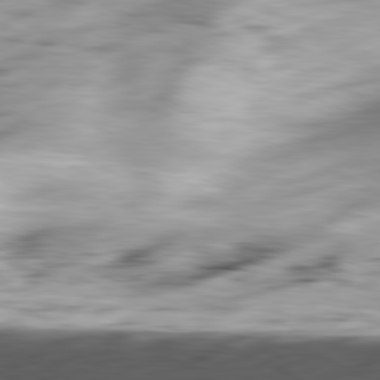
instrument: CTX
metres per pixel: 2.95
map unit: Ap
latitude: -81.4644
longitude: -67.2725
